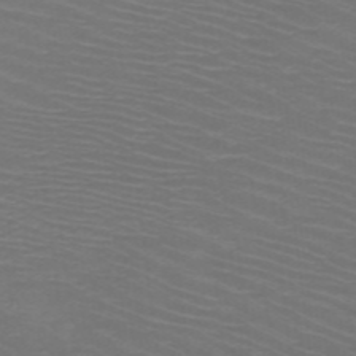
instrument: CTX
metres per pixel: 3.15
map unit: HNb
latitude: -48.7086
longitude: -45.6316
